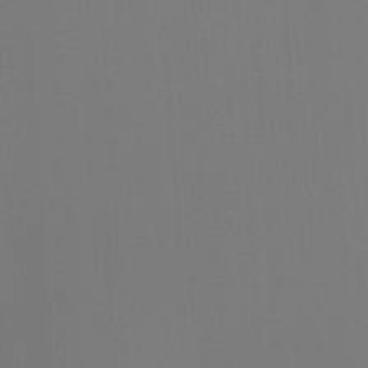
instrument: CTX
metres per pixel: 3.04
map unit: Ht
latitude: -5.0108
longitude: -62.8191
